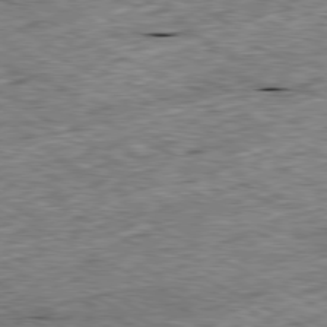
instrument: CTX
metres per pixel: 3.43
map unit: Ap
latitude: -80.6141
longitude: -88.2901
